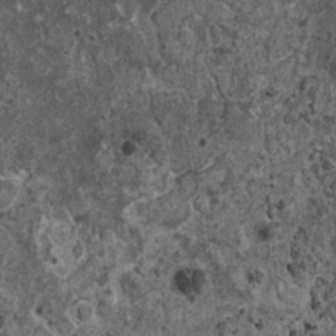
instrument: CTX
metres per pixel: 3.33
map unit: HNhu
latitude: 0.5734
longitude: 3.6155
